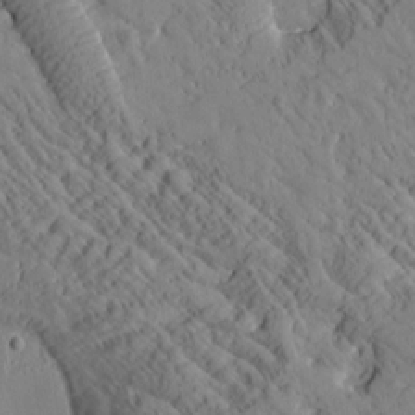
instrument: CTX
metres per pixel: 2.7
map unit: Htu
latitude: 0.8569
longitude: 176.9731
